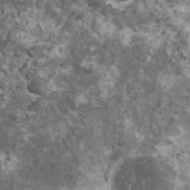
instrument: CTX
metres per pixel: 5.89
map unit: HNhu
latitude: 1.7638
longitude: 4.0850
